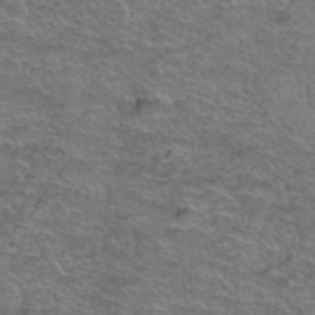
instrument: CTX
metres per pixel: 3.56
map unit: Hto
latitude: 38.8569
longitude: -43.0647
